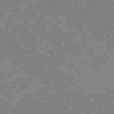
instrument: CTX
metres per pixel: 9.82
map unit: Ap
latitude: -78.9919
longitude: -57.3103
